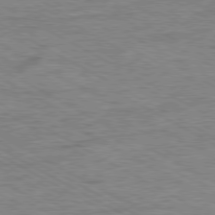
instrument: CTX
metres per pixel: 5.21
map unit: Ap
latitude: -80.6141
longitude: -77.2726
